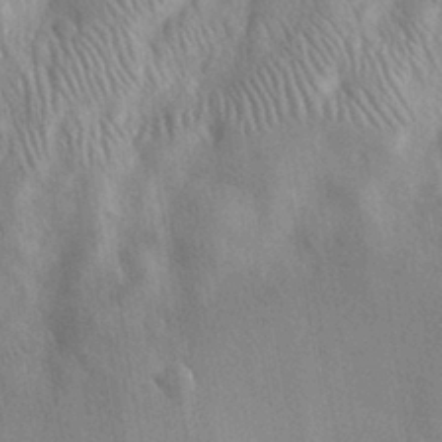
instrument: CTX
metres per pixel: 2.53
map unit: eHh
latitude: 30.6491
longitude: -71.5560
